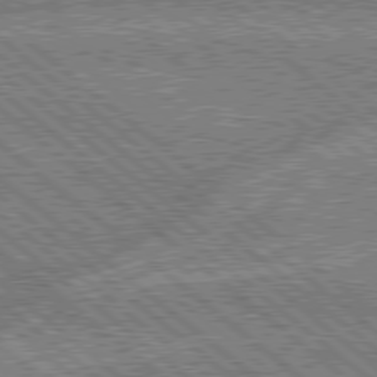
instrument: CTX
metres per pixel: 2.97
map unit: Hpe
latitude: 78.6869
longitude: -159.8583
